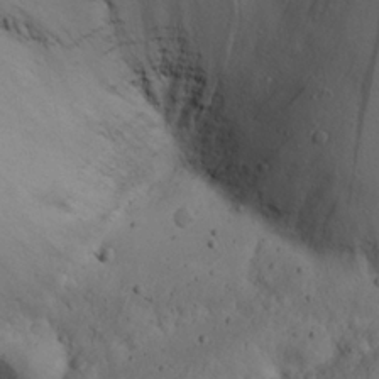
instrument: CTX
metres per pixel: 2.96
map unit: Nhu
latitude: 21.7072
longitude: -72.2334
